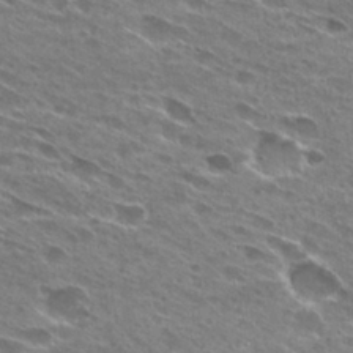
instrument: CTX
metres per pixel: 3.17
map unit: Hto
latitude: 28.1011
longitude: -43.4615
